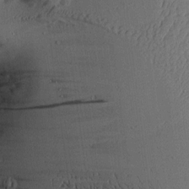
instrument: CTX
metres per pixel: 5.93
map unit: Aa
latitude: 9.8395
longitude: -127.6127
